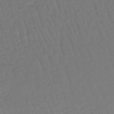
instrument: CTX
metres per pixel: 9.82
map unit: lHb
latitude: -45.4832
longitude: 72.0661
